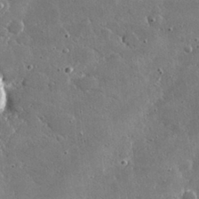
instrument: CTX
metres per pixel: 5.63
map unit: lHvf
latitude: 30.5546
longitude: -93.6505
